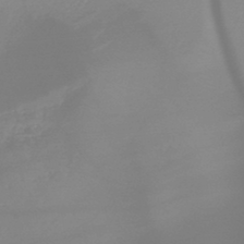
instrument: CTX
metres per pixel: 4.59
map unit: HNb
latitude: -44.9920
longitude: -44.2333
